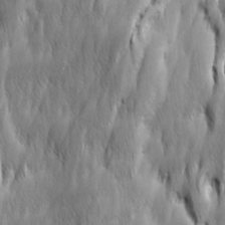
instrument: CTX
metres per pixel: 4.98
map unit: Ave
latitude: 15.2159
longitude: -135.5560
